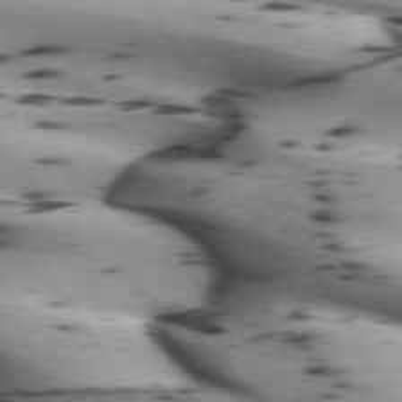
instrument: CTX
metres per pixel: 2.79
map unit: lApd
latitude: 72.4223
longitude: -52.5546
